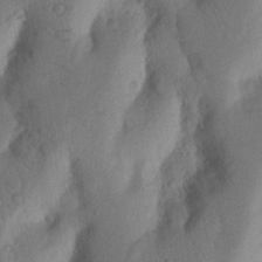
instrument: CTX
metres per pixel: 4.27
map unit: Nhu
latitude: 18.6301
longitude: -76.8002
